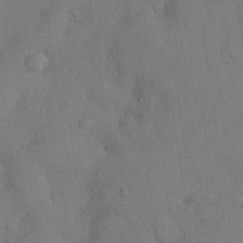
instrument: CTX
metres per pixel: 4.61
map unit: Nhu
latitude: 28.5734
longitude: -69.8395
